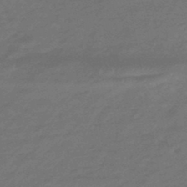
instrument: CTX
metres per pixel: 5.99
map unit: HNhu
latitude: -46.6140
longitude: 90.4062
